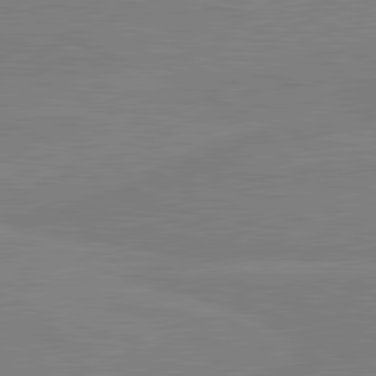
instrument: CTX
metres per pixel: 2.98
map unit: lApd
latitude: 81.3482
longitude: -179.4616
